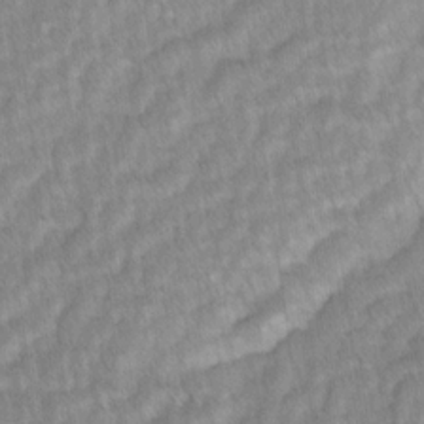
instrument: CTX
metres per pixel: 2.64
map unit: lAvf
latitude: -1.4266
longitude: -113.8583
